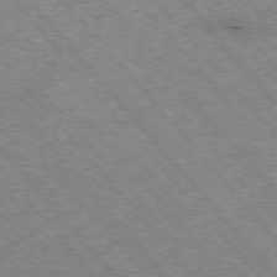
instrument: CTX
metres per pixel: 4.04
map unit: Hpe
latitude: -76.2739
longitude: -20.0444
